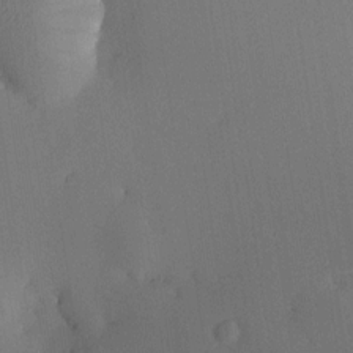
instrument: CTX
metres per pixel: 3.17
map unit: HNhu
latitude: 9.4238
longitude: 15.8612
